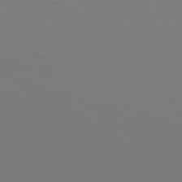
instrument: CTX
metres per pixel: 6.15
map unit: Hpe
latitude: 76.8758
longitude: -130.7058
